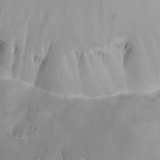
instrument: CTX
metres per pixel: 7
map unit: Ave
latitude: -8.6518
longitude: -122.4979
